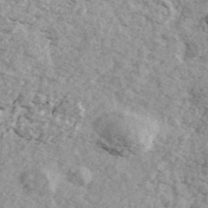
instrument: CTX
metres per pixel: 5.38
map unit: ANa
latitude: 44.4979
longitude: 46.7652
